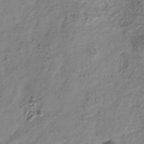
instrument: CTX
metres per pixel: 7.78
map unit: Hve
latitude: -33.8801
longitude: 89.2943
